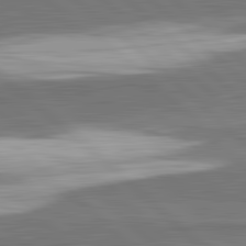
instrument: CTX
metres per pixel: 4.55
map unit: lApd
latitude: 82.3467
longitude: 162.5196
